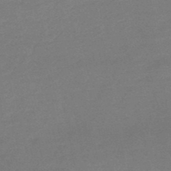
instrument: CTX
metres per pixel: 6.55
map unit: eHb
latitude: -48.7841
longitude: 86.4251
